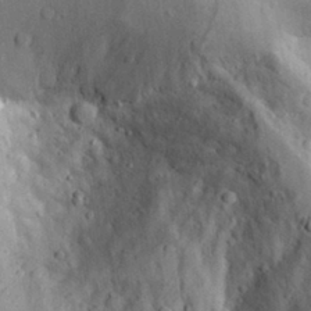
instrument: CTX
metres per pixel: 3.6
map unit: Aa
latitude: 29.4048
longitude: -131.5372
